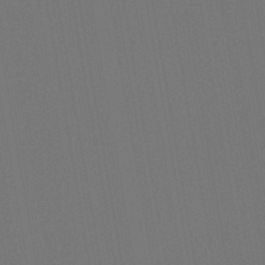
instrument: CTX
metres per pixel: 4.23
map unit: lHb
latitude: -47.3887
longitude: 73.0675
